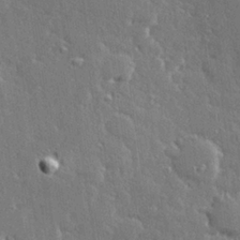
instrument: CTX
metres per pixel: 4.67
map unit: Hve
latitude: 28.4601
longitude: -92.2522
